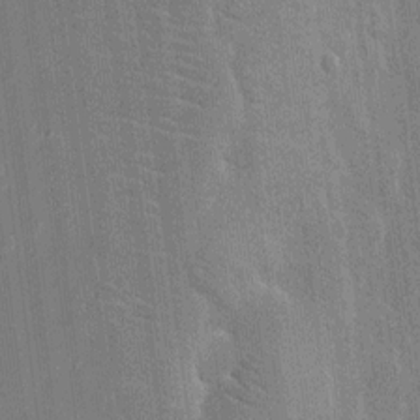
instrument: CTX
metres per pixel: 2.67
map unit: eHh
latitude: 15.3860
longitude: -69.2159
